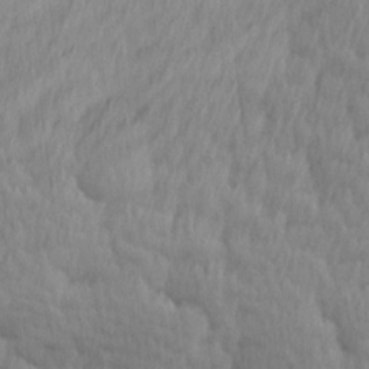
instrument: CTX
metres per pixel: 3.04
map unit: Ave
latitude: 12.8380
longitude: -106.3467
